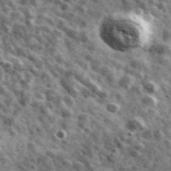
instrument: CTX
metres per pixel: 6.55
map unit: Ave
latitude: 40.9892
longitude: -106.4412
